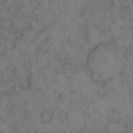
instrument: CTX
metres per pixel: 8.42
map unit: eHh
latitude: 12.1011
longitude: -63.5749
